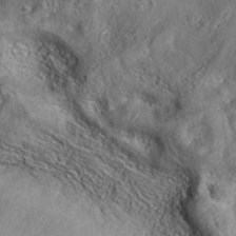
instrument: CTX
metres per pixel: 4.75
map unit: eAb
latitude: 35.2726
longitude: 108.9164
